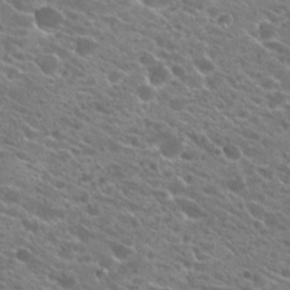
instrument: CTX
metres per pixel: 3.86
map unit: Hto
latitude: 23.1781
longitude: -37.8961
